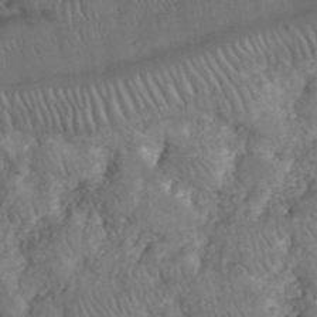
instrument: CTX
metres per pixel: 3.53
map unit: eHh
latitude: 38.0444
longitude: -58.4412
